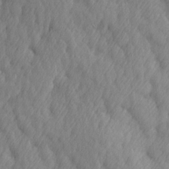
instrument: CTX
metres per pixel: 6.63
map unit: Ave
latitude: 13.4427
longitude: -105.3104
